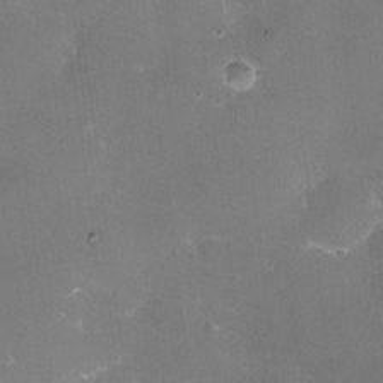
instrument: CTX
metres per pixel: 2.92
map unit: eHh
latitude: -11.4077
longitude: -61.8205
